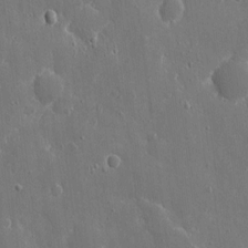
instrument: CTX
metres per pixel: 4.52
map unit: eHh
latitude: 9.2537
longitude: -70.0633
